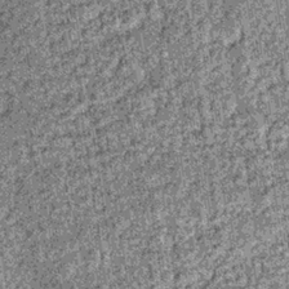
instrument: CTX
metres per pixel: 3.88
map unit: lHb
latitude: -36.1605
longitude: 66.9542
